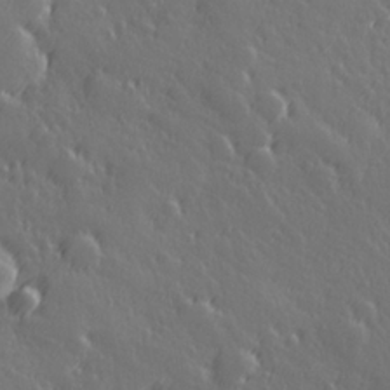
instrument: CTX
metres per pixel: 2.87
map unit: Hve
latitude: 27.0270
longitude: 145.8611
